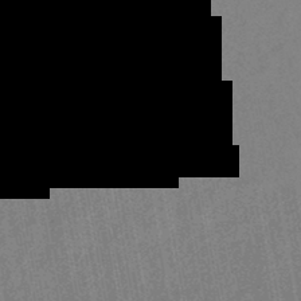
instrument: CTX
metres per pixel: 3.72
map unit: HNhu
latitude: -44.6896
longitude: 91.1809
